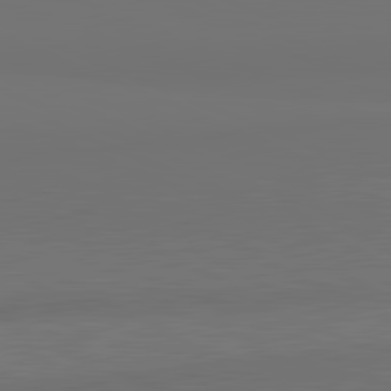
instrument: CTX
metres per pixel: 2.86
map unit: lApd
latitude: 81.7639
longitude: 155.4266
